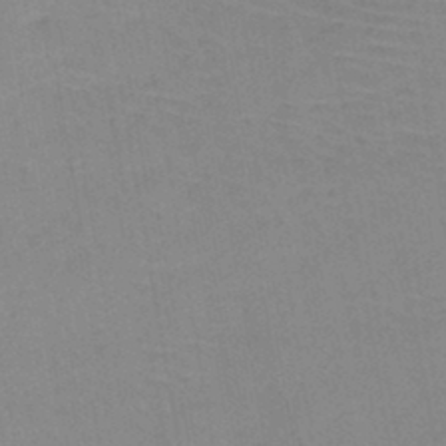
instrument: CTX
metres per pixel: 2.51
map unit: HNb
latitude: -45.2565
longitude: -40.9135
